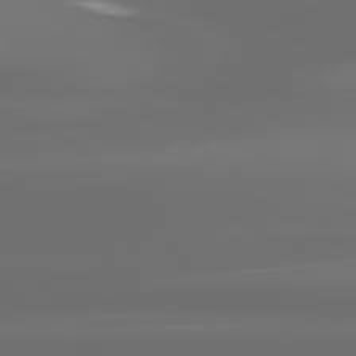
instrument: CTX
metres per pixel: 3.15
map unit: lApd
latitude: 81.1214
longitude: -136.4412
